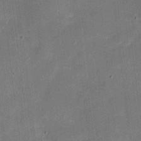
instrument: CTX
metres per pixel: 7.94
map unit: eHh
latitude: 4.4412
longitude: -66.8191
